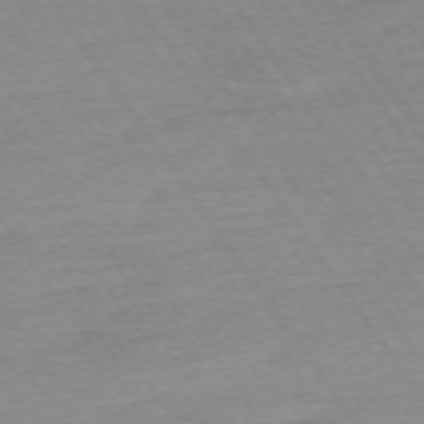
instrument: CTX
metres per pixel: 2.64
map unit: Ap
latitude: -74.5196
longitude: -83.3481
